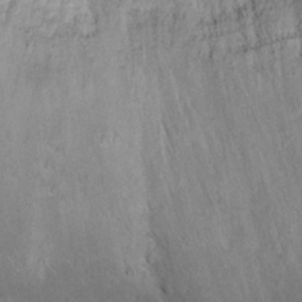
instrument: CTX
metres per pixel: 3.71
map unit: Nhu
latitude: 22.1956
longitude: -71.7638
